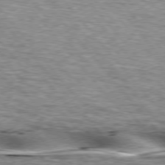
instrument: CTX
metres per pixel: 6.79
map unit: lApd
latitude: 76.1011
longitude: -60.2522
